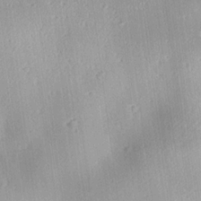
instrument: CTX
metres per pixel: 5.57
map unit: lAa
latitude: 18.7246
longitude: -137.8961
